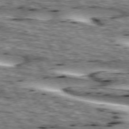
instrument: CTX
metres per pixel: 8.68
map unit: lApd
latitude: 73.4616
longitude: -55.0647
